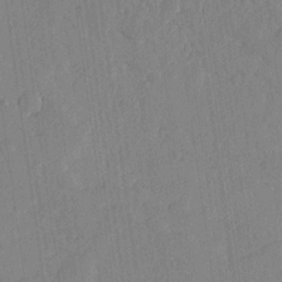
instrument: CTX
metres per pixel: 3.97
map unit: lHvf
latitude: 18.0822
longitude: -115.2159
